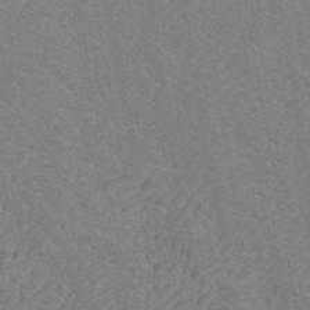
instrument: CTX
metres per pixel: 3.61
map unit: ANa
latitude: 43.1781
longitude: 16.8975
